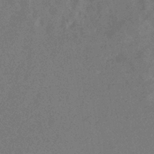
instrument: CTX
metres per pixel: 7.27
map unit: eHb
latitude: -38.5007
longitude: 77.0297
